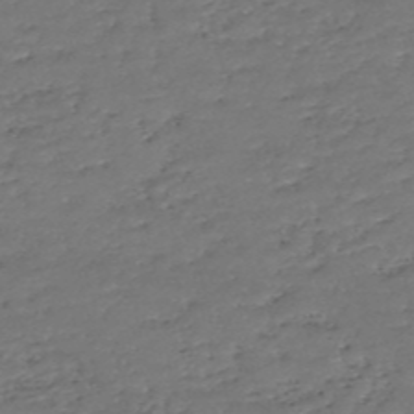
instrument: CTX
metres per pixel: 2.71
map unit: eHh
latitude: -54.2929
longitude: -90.1767
